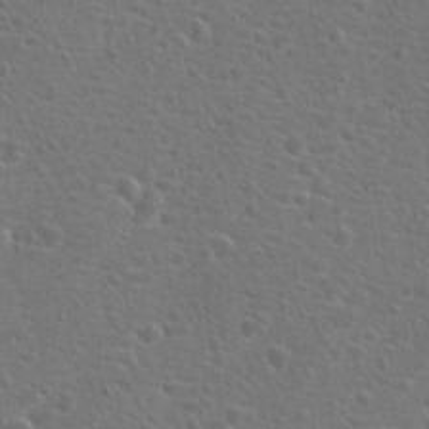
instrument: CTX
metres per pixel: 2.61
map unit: Hto
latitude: 18.1955
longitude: -42.3467
